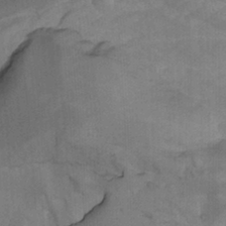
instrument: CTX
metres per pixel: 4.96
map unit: Htu
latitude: -7.4643
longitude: -65.1214
